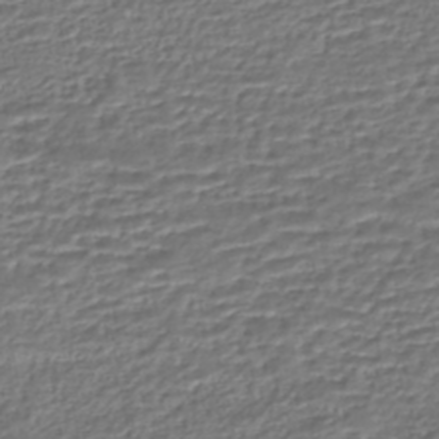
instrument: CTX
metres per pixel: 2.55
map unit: HNhu
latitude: -45.5021
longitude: 103.7100
